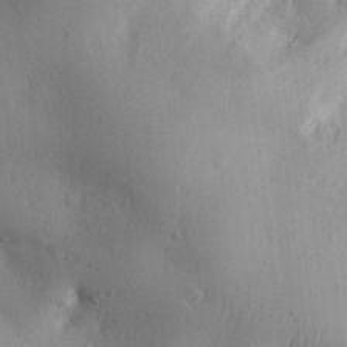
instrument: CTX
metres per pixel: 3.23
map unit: Aa
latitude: 30.6113
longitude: -143.7828
